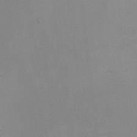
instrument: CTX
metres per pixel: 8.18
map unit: eHh
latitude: -6.7463
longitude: -80.1767
